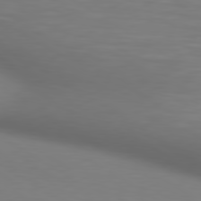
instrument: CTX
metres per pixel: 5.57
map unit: lApd
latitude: 80.2145
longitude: 120.4251
